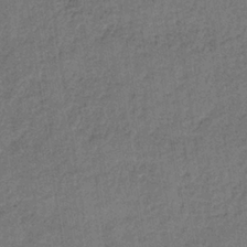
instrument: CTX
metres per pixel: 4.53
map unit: lHb
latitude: -35.4076
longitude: 62.9919
